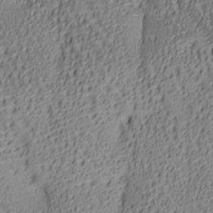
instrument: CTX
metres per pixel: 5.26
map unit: lAa
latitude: 5.8961
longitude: -117.0081
